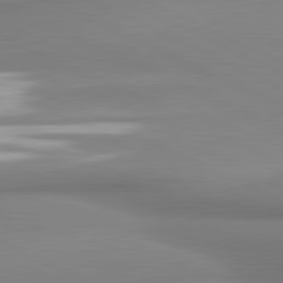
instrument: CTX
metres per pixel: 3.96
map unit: lApd
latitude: 81.2348
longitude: 176.4629
